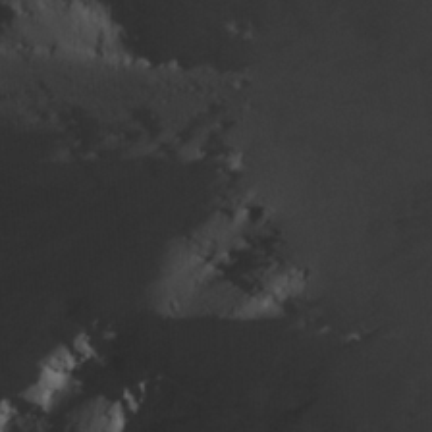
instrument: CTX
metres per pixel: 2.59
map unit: Ave
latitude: 22.8569
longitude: -135.2159
